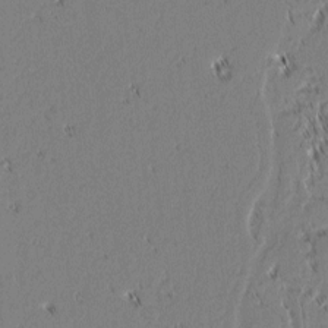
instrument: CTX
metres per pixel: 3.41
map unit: lAvf
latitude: 1.4426
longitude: -106.8380
